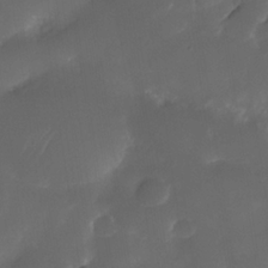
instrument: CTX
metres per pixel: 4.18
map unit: Nhe
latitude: -34.4629
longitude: -145.5938
